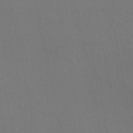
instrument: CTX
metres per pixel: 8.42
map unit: ANa
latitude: 49.5182
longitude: -75.3482
